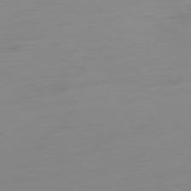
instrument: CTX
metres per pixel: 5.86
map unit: Ap
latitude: -79.0297
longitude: -65.6127
